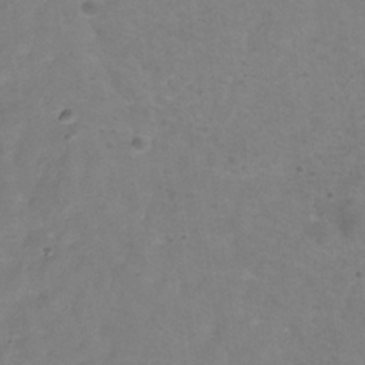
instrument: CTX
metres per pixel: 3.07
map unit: Hve
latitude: -33.7667
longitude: 91.0487
